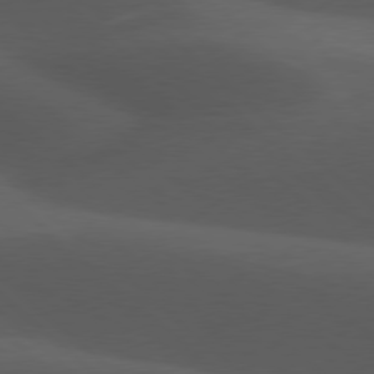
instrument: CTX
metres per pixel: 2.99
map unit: lApd
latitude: 77.7638
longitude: -54.5357
